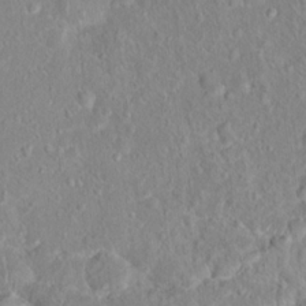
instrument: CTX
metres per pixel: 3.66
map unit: Hto
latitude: 16.5168
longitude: -41.2536
